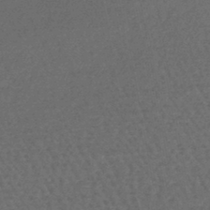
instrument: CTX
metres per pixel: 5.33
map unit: lHb
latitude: -43.8800
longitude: 78.8597
